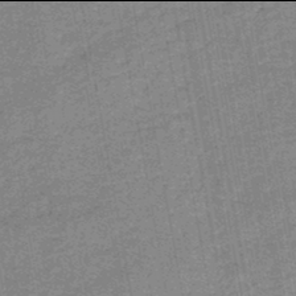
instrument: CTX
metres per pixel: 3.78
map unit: HNb
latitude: -46.0094
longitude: -36.6869
